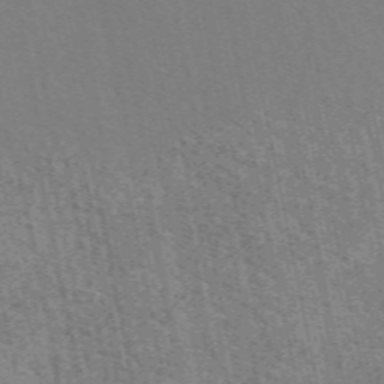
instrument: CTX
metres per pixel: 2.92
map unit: eAb
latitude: 51.1025
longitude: 113.3888
